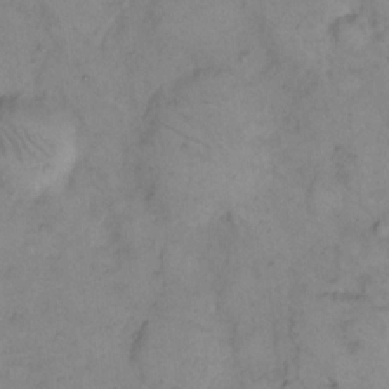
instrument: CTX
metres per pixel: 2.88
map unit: eHh
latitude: 11.4049
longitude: -62.8380
